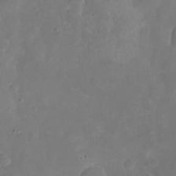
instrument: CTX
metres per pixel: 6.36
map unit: Nhu
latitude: -19.7856
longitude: -58.2900
